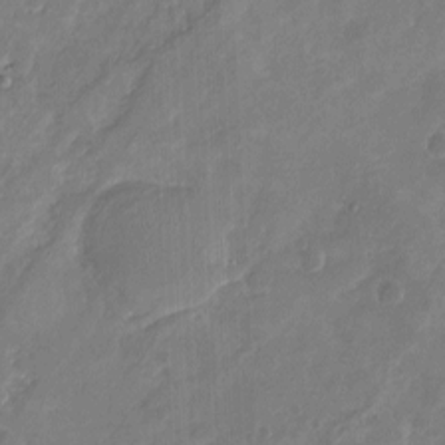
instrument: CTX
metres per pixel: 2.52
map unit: Nhu
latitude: -16.6708
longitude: -57.7827
